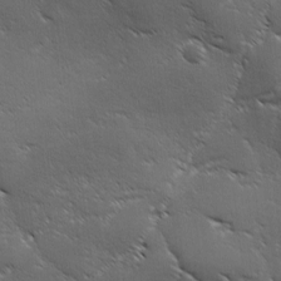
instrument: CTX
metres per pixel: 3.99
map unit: Ave
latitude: 1.0269
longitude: -113.9528
